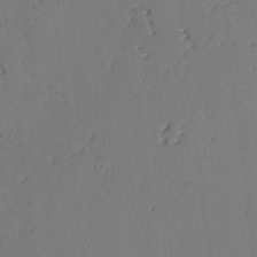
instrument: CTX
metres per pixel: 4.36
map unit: lAvf
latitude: -2.8407
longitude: -106.2145
